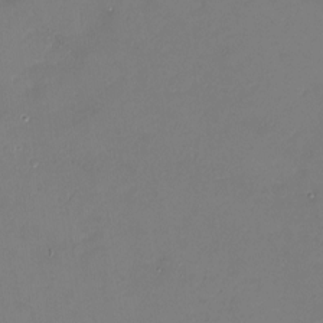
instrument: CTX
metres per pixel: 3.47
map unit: Nhu
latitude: -13.5210
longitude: -69.4616
